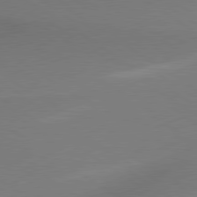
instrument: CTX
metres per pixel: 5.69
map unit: lApd
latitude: 79.5560
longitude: 178.3306
